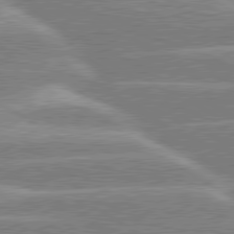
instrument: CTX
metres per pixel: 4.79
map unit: lApd
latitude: 80.2522
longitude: -130.4790
